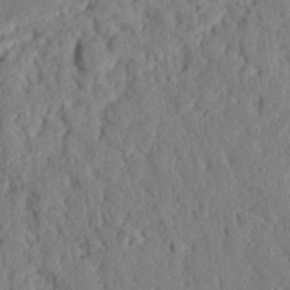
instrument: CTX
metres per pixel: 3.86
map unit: eHh
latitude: 25.4804
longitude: -78.8380
